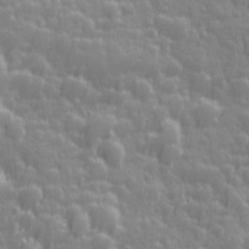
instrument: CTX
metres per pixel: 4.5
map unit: Ave
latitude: 12.7624
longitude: -104.2334
